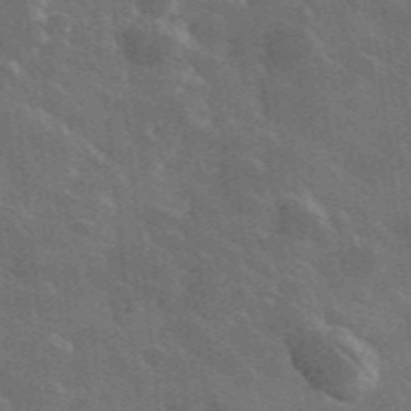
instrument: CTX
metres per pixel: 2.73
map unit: lHvf
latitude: 35.5182
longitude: -90.7435
